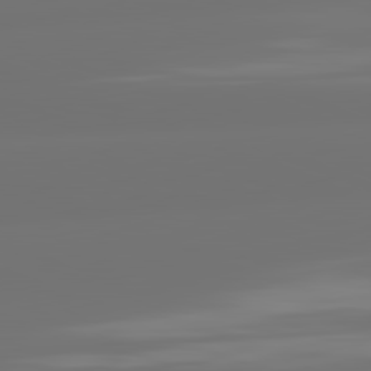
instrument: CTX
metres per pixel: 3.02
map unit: lApd
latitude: 82.1766
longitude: -167.7449
